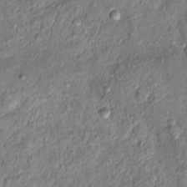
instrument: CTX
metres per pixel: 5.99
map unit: Ht
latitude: 11.3482
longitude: -37.8394
